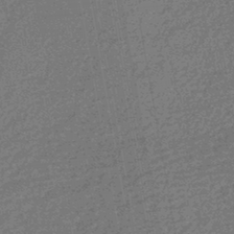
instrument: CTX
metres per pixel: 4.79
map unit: HNhu
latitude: -43.6532
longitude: 99.3698
